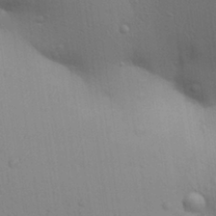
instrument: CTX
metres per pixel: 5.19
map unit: Aa
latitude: 29.6505
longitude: -147.0837
